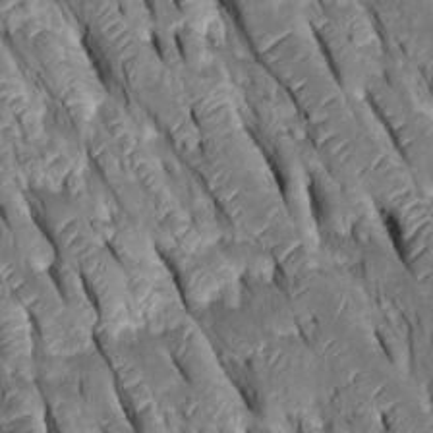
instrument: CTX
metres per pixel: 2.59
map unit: Htu
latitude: -0.2551
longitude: 148.4629
